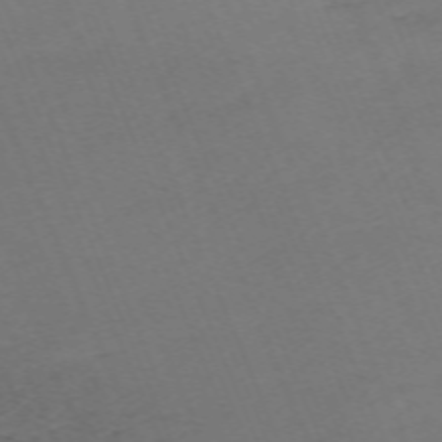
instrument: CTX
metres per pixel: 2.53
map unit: Nhu
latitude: -68.2739
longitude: 38.3306
